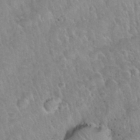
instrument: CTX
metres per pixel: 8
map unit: Nhu
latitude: 31.2537
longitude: -52.1389
